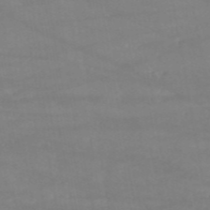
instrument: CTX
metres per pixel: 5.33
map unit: HNb
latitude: -53.6910
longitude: -34.7813
